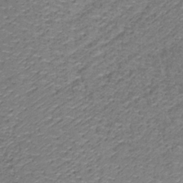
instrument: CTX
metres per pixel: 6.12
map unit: lHb
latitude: -35.6344
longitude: 63.5966
